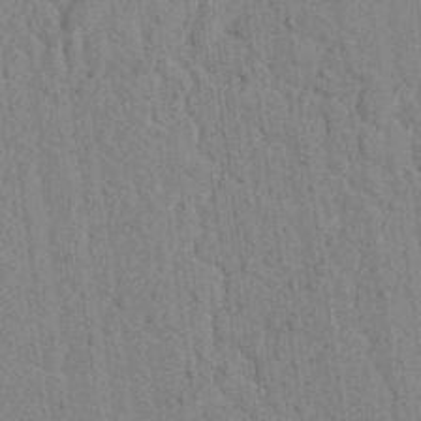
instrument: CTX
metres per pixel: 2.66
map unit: lAvf
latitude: 6.5357
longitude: 164.3873
